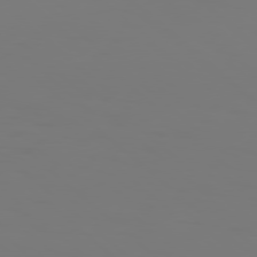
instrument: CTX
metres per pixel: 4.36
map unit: Hpe
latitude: 77.6694
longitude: -135.4048
